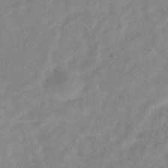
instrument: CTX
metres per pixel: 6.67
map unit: Hve
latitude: -33.8989
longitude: 89.5966
